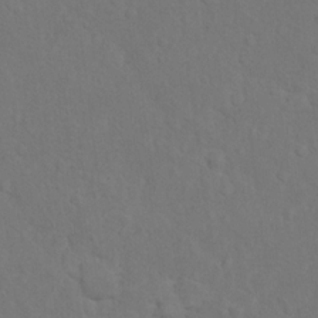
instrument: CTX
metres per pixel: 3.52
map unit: Hto
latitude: 12.4790
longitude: -37.1403
